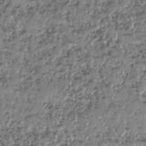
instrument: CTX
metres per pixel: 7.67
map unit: HNhu
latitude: -37.3887
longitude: 33.5966
